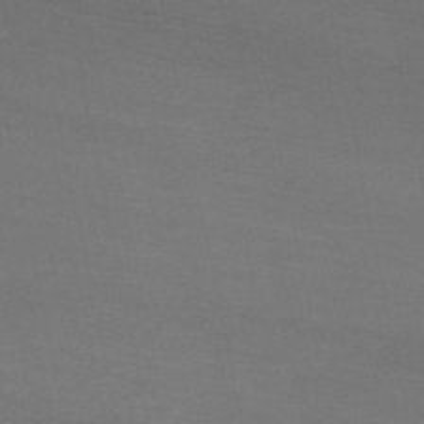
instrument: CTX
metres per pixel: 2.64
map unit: HNb
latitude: -50.7652
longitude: -43.4804
